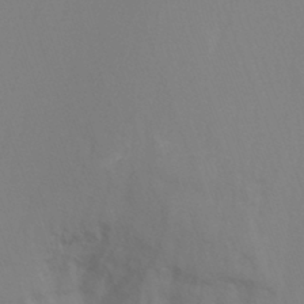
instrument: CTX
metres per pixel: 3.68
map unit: Nhu
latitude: -14.1606
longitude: -55.7638
